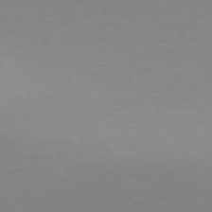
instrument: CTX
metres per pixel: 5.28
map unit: Ap
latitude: -73.5210
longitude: -69.7639
